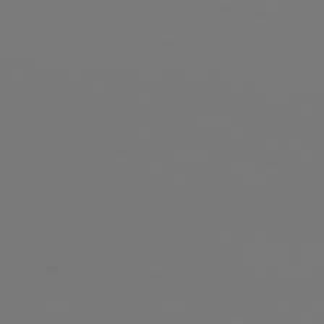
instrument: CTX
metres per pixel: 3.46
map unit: Hpe
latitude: 76.2144
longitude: -133.3671
